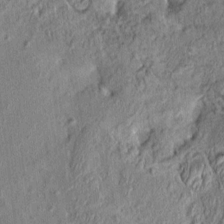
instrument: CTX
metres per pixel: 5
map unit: HNhu
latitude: 6.8758
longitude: 0.2551
